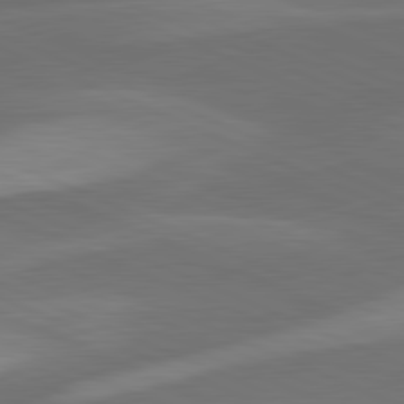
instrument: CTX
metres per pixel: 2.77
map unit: lApd
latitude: 81.6694
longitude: 125.2187
